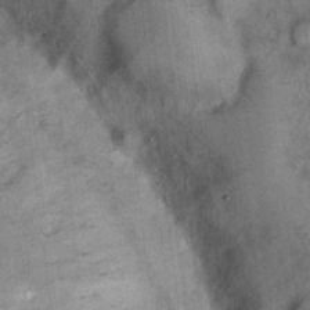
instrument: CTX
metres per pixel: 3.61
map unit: eHh
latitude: 18.3656
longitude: -61.7449
